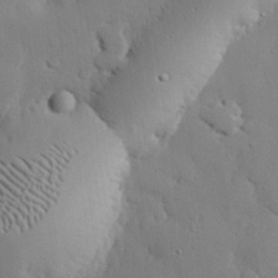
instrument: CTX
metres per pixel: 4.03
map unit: eHh
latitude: 27.8772
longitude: -81.5560
